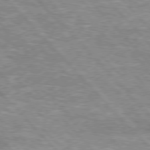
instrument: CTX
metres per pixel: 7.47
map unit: lApd
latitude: 76.3845
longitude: -75.1214
